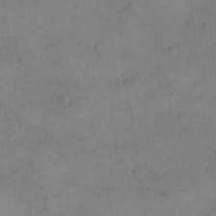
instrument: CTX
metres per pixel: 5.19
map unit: eHh
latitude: 14.6680
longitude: -67.8016
